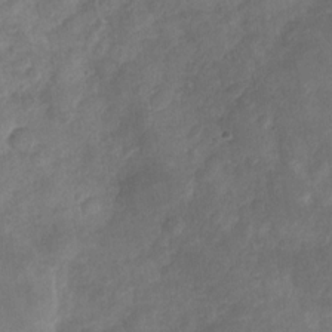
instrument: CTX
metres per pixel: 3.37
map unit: Nhu
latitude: -29.3132
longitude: -63.1026
